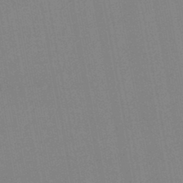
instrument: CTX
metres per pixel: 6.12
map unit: lHb
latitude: -45.8989
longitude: 78.5573
